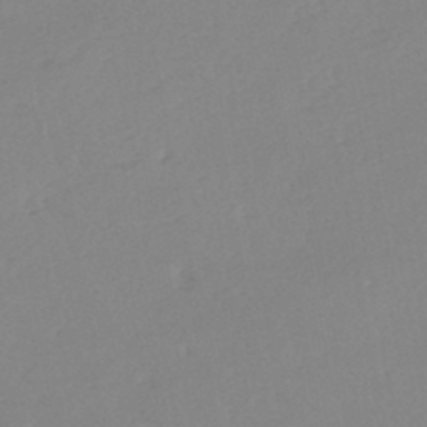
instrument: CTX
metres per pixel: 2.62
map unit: eHh
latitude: -45.9556
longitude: -28.8002
